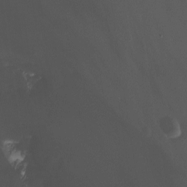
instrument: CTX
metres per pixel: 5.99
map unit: Nhu
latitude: -13.7289
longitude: -52.2334
